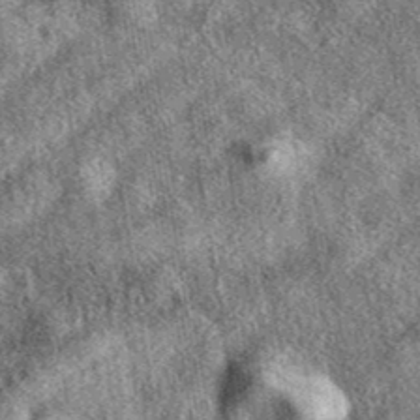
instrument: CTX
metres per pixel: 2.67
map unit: eAb
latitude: 39.1781
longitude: 108.9920
